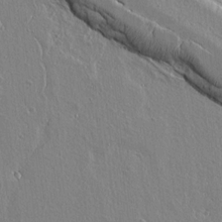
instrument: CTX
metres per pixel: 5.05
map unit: lAvf
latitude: 14.2712
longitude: -125.6693
